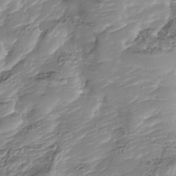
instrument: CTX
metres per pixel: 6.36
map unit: Nhu
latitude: -38.0661
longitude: -81.5749
